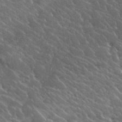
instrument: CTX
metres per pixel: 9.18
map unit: lHvf
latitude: 36.8569
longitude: -90.4601
